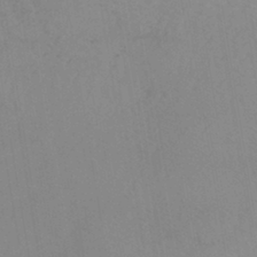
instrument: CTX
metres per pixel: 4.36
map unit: eHh
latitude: -42.2928
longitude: -32.2334
